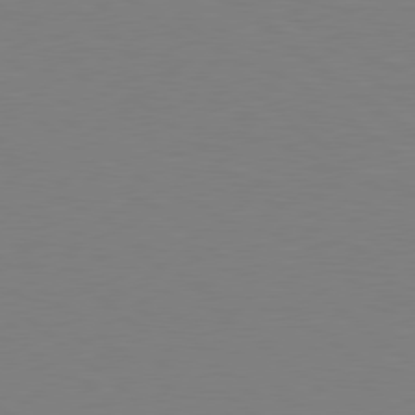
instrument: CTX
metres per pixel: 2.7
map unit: Hpe
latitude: 78.7247
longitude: -148.1011
